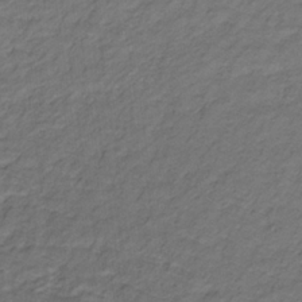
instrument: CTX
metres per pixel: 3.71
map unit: lHb
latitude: -32.0283
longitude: 65.6533
